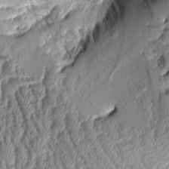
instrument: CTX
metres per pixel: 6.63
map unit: Aa
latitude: 9.3293
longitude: -128.6868
